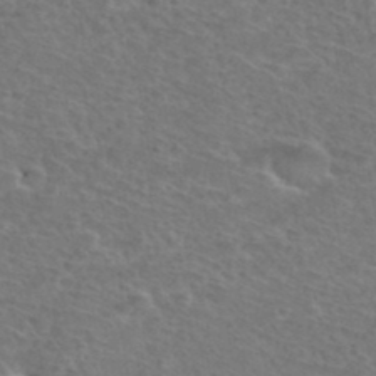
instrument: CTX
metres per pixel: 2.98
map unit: Hto
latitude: 36.6491
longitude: -47.5371
